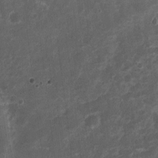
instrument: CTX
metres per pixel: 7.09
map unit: Nhu
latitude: 3.3292
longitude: -16.5734
